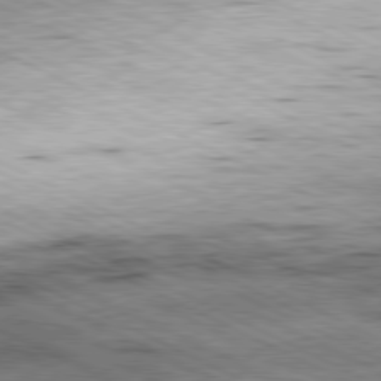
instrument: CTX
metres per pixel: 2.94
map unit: Ap
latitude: -81.0109
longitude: -84.2523
